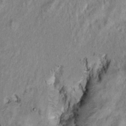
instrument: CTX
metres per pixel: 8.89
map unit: Ht
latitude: 9.0836
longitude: -32.3089
